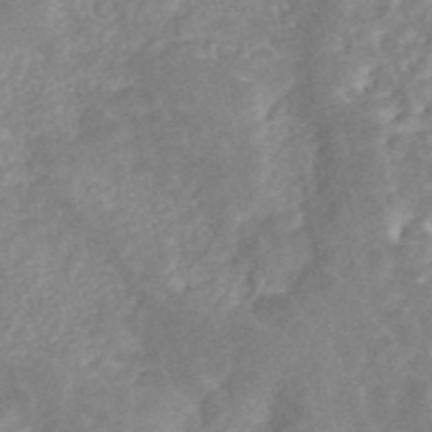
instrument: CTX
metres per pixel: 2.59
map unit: ANa
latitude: 45.6316
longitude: 24.4440
